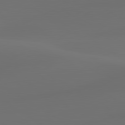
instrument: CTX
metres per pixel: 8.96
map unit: lApd
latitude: 80.4979
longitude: -85.1025
